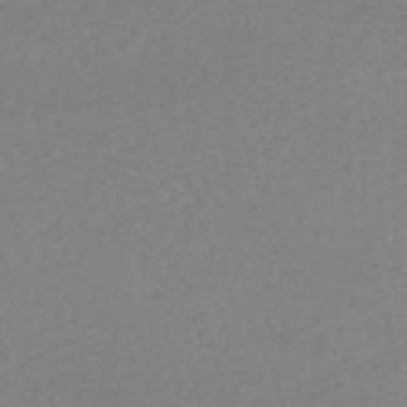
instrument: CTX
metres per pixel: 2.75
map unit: HNhu
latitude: -48.1606
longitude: 103.8989
